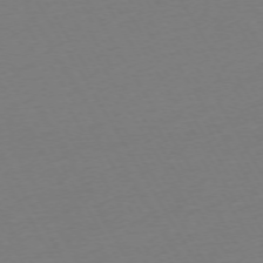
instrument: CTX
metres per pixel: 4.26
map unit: Ap
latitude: -74.1795
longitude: -68.6113
